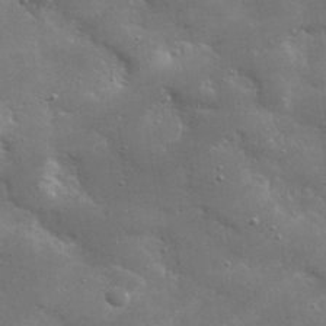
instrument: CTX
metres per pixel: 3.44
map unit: lHvf
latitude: 31.7639
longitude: -93.2726
